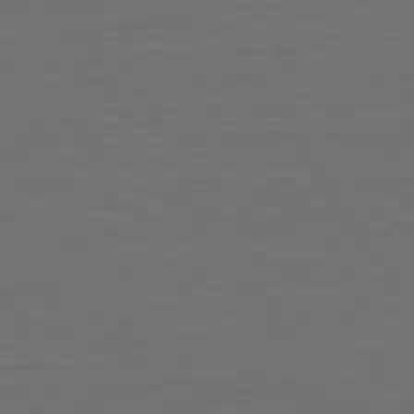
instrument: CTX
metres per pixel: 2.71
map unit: Hpe
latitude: -81.7667
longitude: 7.6344
